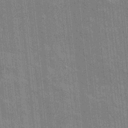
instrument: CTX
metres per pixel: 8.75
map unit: eHh
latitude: 5.1025
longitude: -74.4979
